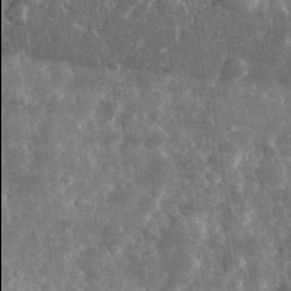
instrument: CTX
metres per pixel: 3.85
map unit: lHvf
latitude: 32.1389
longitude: -89.9906
